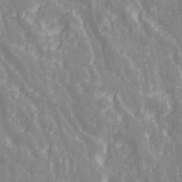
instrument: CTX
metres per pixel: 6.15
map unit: Ave
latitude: 21.2537
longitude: -134.0633
